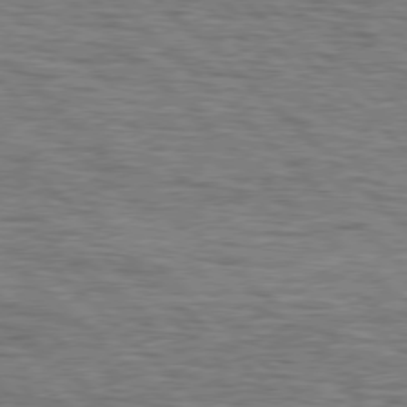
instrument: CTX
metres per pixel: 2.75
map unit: lApd
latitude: 77.2159
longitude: -70.9325
